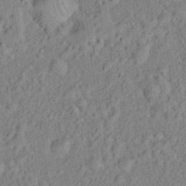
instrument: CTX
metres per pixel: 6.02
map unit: Hto
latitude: 17.0647
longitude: -52.6302
